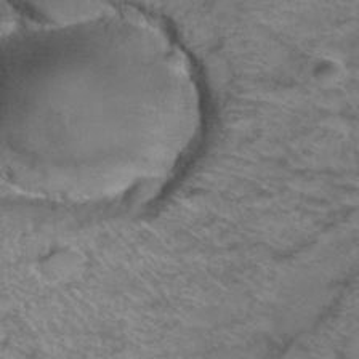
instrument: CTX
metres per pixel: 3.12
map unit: Hto
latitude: 38.2522
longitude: -44.4412
